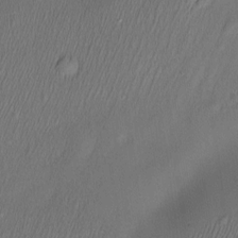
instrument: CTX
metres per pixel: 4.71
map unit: Nve
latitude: -23.3132
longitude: -138.5924
